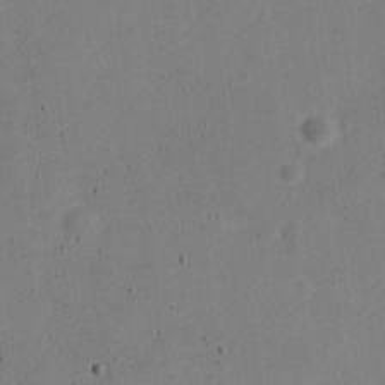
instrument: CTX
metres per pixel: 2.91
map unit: Nve
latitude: -25.0864
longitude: 107.3510
